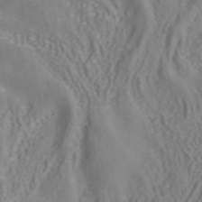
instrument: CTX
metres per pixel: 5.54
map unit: ANa
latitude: 41.5182
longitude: 34.5007
